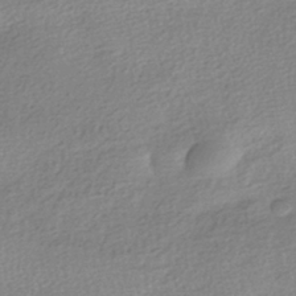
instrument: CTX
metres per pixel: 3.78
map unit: HNhu
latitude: -40.7274
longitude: 96.2362
